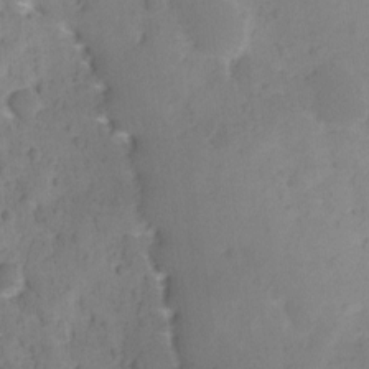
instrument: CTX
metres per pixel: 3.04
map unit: Ave
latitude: 11.9906
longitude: -105.4994
